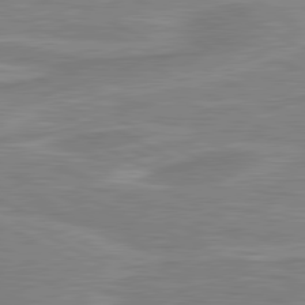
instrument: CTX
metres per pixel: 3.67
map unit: lApd
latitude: 80.8758
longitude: 173.2565
